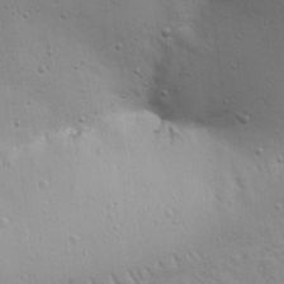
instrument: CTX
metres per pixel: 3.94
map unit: Nhu
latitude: 17.8205
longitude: -78.4790
